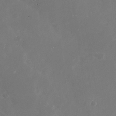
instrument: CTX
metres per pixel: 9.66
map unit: Nhu
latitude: -29.1431
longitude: -69.9717
